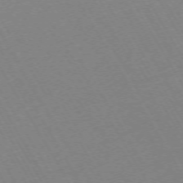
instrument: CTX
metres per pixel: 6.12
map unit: Hpe
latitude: -72.1606
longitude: 9.3887
